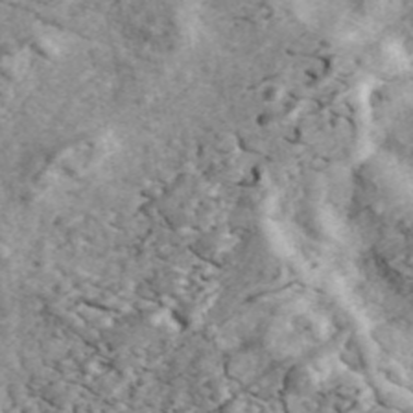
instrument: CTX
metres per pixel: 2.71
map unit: ANa
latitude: 44.5734
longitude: 46.3873
